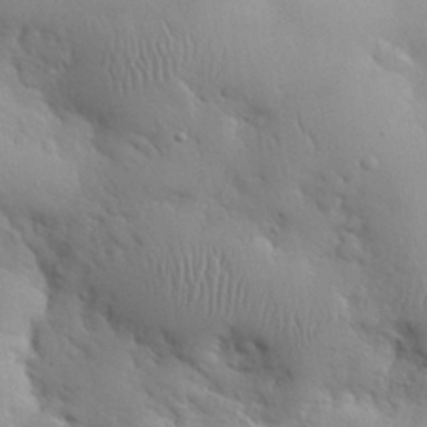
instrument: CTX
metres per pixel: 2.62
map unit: Nhu
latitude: 28.4034
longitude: -68.8569
